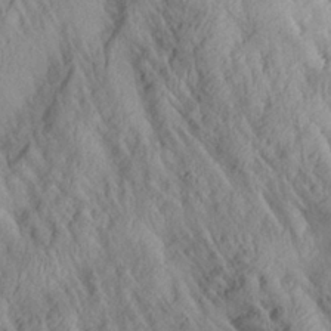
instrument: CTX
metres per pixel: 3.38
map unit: Aa
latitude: 26.8569
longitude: -133.4426
